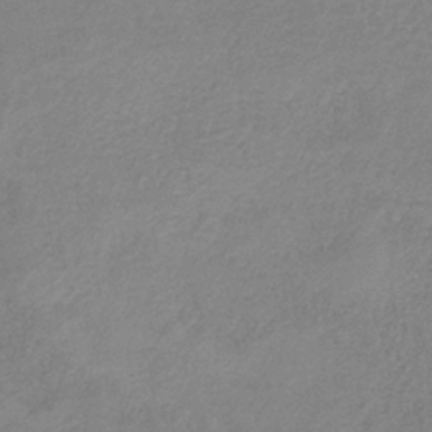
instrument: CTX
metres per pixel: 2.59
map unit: HNb
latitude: -33.5588
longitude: 55.5966
